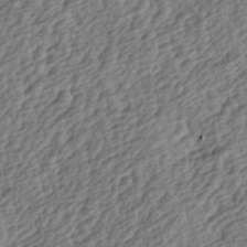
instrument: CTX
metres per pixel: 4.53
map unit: lAa
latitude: -4.1605
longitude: -122.9136
